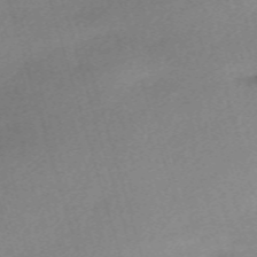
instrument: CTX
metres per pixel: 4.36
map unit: eHh
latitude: -61.9745
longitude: 53.3698
